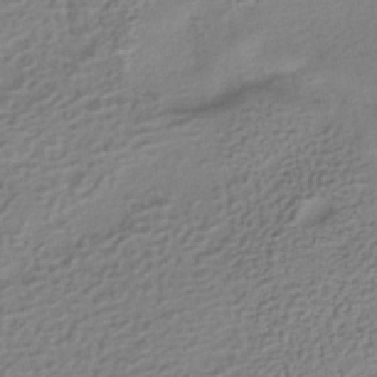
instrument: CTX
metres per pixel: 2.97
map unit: HNhu
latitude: -41.0864
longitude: 95.1620
